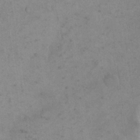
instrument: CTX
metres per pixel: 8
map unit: eHh
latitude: 18.9891
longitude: -64.3089
